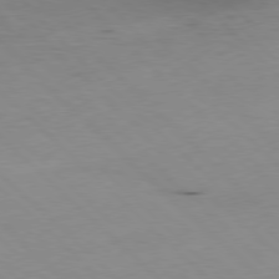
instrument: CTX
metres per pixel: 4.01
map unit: Hpe
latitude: -79.5399
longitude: 8.4818
